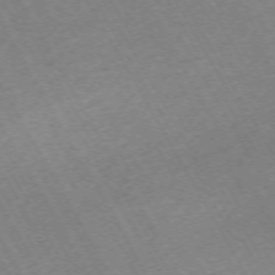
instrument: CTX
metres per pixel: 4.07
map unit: Hpe
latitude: -71.8989
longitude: 9.1053
